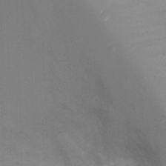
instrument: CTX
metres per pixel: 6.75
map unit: Ht
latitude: -5.9556
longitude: -26.4223
